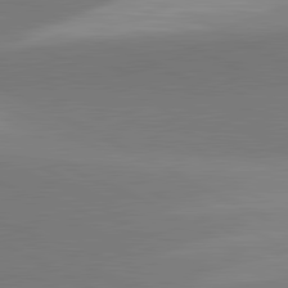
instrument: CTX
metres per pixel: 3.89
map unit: lApd
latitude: 81.5749
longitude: 151.7289
